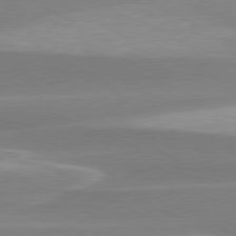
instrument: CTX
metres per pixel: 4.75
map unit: lApd
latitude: 79.6883
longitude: -114.8191
